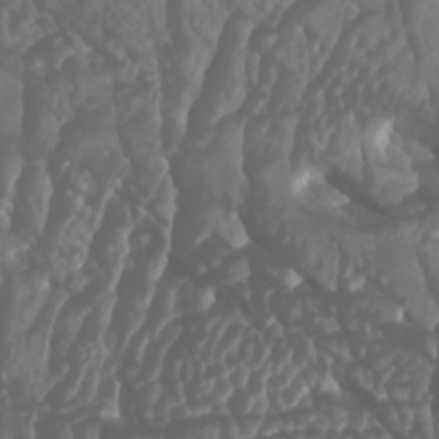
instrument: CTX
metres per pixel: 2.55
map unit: Htu
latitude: -1.1620
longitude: -75.8205
